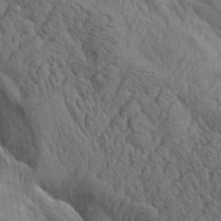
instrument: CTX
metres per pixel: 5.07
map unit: lAa
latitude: 21.4805
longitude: -138.5735
